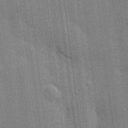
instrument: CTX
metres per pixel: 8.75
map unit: HNhu
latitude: 15.1215
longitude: 12.6708
